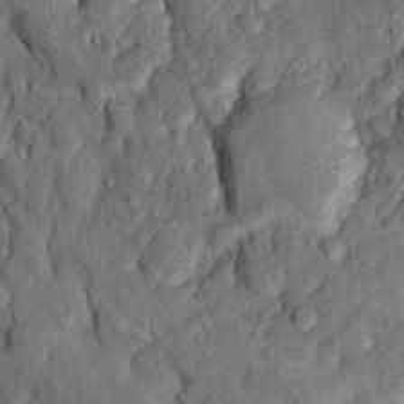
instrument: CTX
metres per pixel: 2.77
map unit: Htu
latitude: -7.1431
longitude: 155.7855
